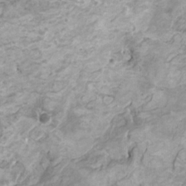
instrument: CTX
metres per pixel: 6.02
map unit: HNhu
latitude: 3.6694
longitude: -3.0080
